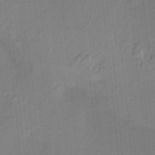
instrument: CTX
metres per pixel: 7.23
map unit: HNhu
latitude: 13.6883
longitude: 10.5385
